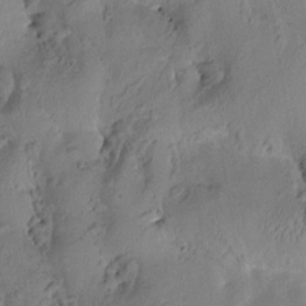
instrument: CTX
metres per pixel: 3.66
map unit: Htu
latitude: 0.2144
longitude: 175.8233
